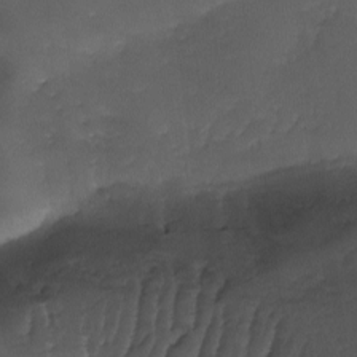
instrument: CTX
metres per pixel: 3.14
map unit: Ave
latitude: -10.5763
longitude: -122.3467
